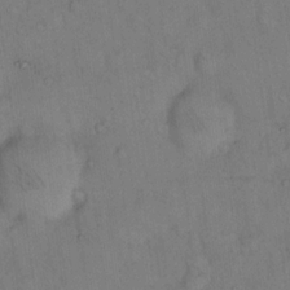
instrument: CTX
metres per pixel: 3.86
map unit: eHh
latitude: 14.0444
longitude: -62.7813
